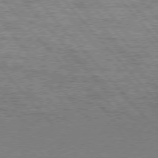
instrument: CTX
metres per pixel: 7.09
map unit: Hpe
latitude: 75.9528
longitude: -144.5923
